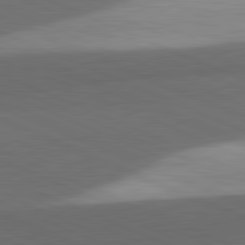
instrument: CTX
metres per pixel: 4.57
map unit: lApd
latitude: 81.7450
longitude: 138.0283
